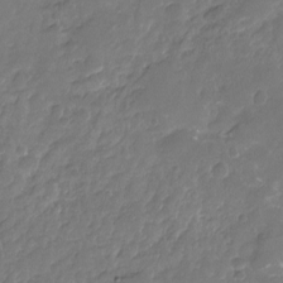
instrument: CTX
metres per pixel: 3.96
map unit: Nhu
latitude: -16.8975
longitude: -58.1578
